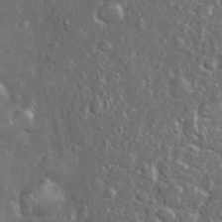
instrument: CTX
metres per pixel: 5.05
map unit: eHh
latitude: 36.7813
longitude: -61.7638
